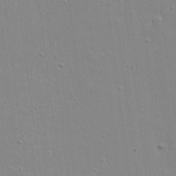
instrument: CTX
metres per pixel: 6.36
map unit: lAvf
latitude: 16.3089
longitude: -128.3656
